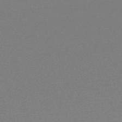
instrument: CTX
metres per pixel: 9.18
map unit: lHb
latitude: -48.6897
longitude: 82.1228
